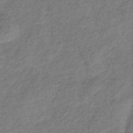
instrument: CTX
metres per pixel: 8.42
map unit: Hve
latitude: -35.2565
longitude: 88.9541
